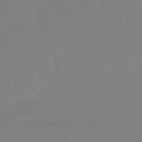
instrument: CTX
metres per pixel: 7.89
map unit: lHb
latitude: -49.3888
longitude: 79.6344
